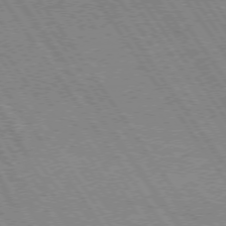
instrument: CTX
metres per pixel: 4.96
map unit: Hpe
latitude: 73.2915
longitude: -142.3467
